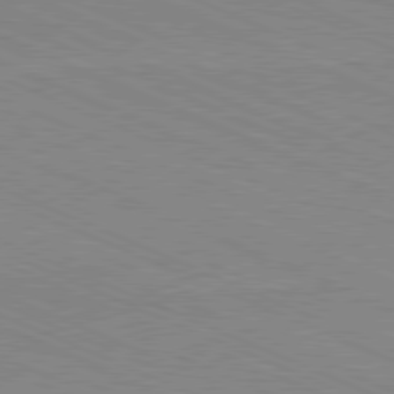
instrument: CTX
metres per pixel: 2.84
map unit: Hpe
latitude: -81.6722
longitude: 16.2362
